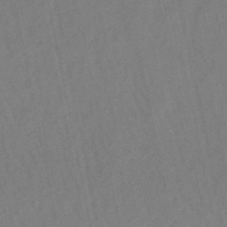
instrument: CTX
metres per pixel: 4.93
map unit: lHb
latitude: -49.1242
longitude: 72.3873
